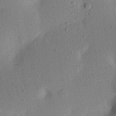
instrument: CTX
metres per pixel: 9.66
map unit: eHh
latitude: 25.0836
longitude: -70.0444
